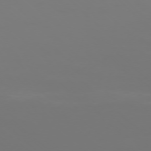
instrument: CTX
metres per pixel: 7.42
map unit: Ap
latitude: -77.1998
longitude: -81.0458
